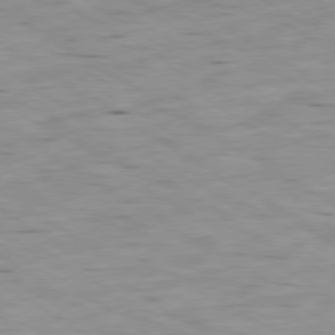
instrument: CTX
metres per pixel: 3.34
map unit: Ap
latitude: -80.1795
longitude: -101.0270
